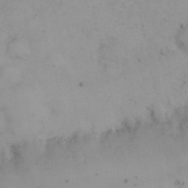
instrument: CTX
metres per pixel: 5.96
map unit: eHh
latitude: 24.0633
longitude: -66.4034
